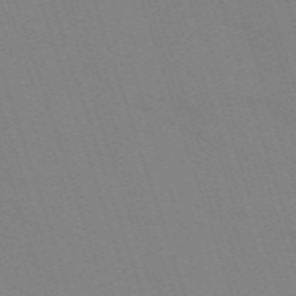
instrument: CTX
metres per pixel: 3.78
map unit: eHh
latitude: -63.5210
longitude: 51.1053
